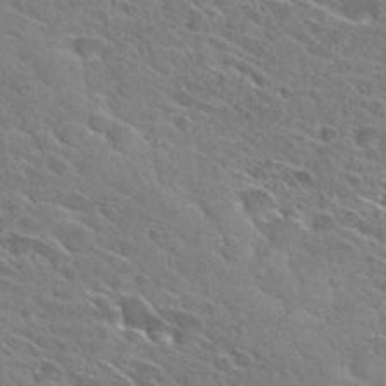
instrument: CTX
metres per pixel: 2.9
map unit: Hto
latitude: 28.4601
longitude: -43.2159
